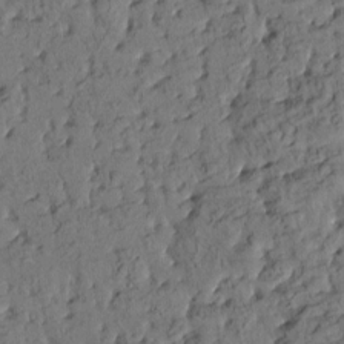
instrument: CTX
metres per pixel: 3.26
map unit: eHh
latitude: -1.9556
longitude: 17.5777
